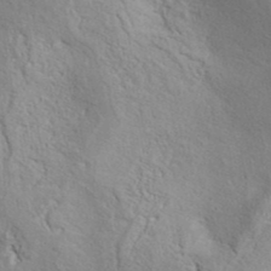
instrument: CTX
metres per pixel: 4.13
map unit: ANa
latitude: 41.5749
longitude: 55.8423
